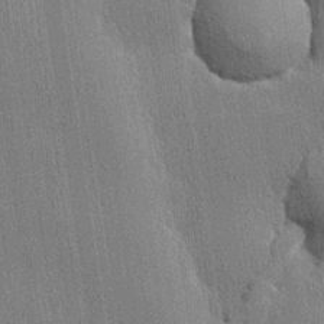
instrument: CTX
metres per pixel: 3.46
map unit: lHvf
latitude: 20.4034
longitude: 141.6911
